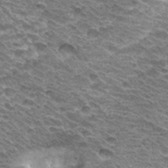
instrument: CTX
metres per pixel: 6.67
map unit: Hto
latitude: 33.0836
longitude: -40.3089
